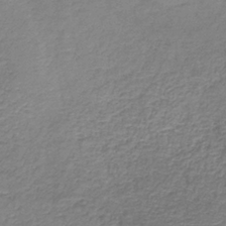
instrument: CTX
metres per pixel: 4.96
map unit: HNb
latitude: -34.7463
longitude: 52.2172
